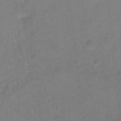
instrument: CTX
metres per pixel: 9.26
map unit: Hto
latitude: -4.7652
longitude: -35.8961
